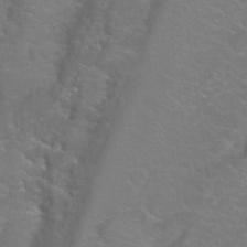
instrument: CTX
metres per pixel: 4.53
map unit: Nhu
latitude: 28.4790
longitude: -60.5734
